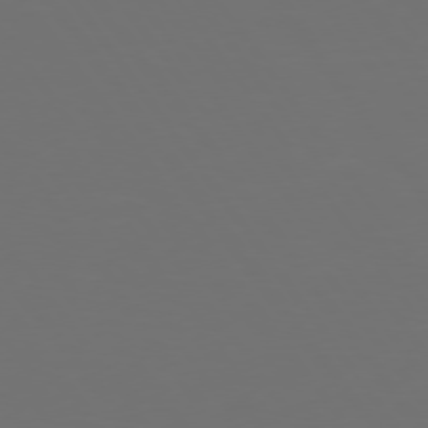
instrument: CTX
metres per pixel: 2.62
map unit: Hpe
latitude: 75.0270
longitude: -124.4412
